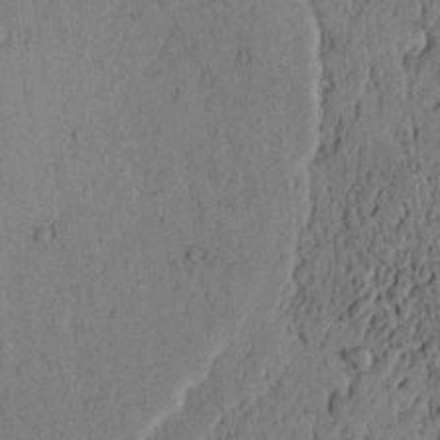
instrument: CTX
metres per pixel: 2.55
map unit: lAvf
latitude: 4.3845
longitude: 158.2172
